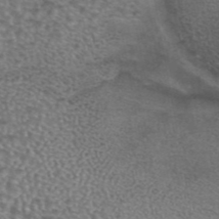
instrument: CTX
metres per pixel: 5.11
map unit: eAb
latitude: 44.2711
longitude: 104.7841
